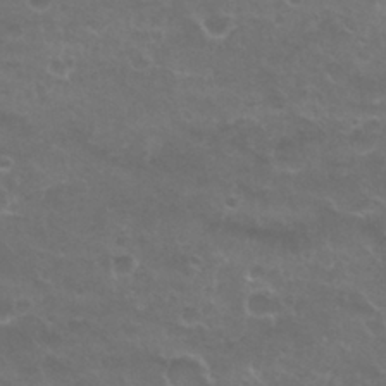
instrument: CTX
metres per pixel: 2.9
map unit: Nhu
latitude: 26.9514
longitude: -53.2915
